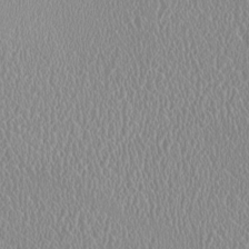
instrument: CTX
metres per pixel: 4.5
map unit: HNhu
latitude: -0.3118
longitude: -1.6505
